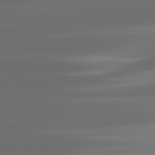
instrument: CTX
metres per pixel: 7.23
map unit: lApd
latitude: 81.5182
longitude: -136.2334
